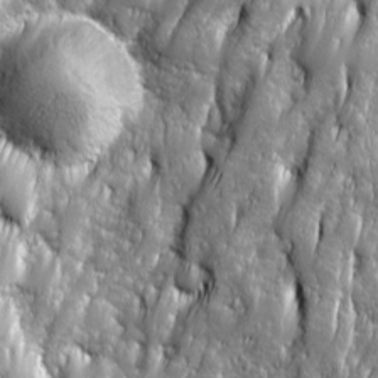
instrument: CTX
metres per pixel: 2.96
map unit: Ave
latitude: 16.1389
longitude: -134.6301
